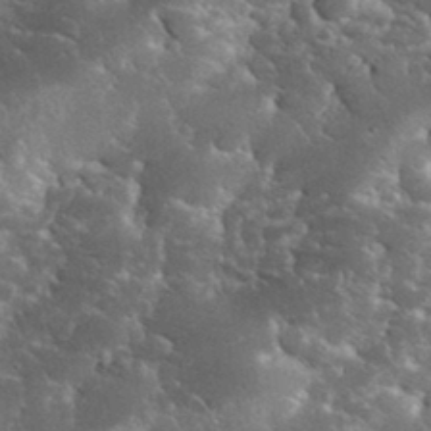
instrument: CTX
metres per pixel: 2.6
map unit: eHh
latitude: 34.5545
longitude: -65.8772
